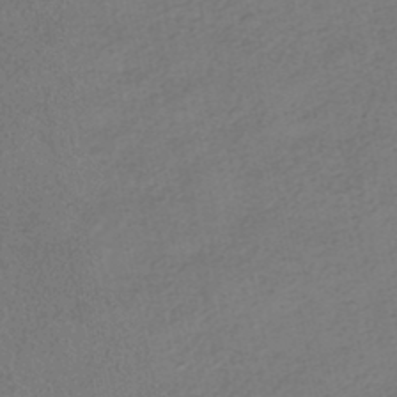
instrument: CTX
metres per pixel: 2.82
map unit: HNhu
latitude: -40.0661
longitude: 102.5952
